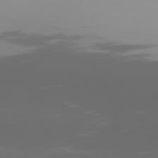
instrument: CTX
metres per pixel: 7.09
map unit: Hpe
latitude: 77.0269
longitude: -139.8205
